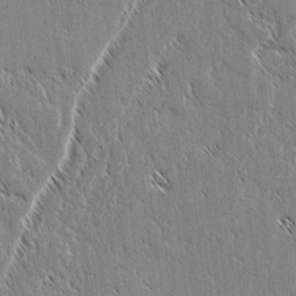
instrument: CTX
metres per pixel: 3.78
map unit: lAvf
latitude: 1.9717
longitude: -106.7624
